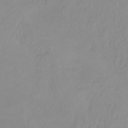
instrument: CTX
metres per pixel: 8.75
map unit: HNhu
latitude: -29.1431
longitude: 67.6533
